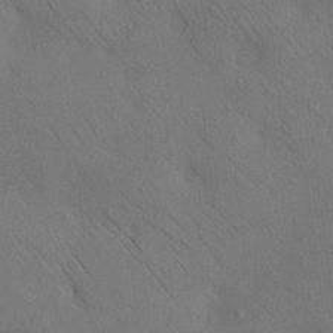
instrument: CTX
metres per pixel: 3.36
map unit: HNhu
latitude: 12.5546
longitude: 10.2551
